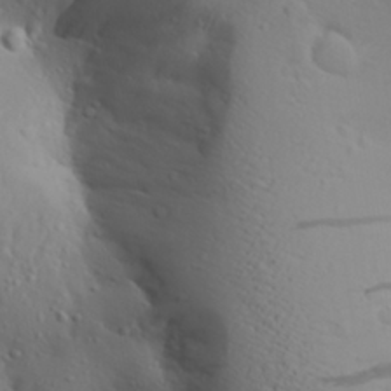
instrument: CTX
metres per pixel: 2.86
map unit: Aa
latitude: 27.8961
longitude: -132.9892
